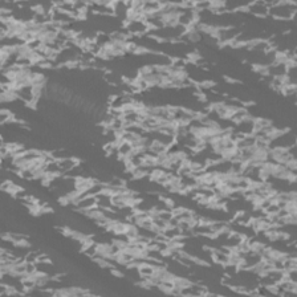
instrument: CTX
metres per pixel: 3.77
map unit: Htu
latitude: 3.1403
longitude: -20.7435
